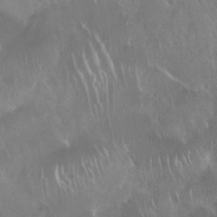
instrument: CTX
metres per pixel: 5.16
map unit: Nhu
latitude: 28.3278
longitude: -62.1389
